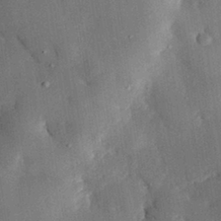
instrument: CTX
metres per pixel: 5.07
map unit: eHh
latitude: 30.4790
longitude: -80.4601
